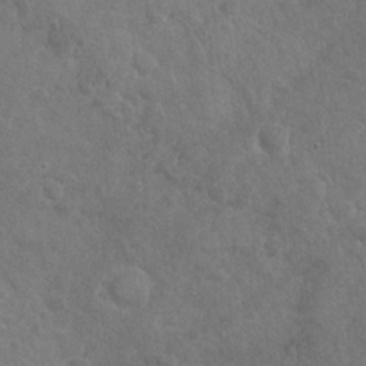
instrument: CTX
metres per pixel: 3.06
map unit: Nhu
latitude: -30.8219
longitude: -61.7638
